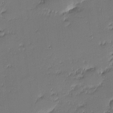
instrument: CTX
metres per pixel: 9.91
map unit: eHh
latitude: -2.8219
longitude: -83.4426
